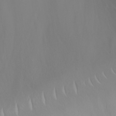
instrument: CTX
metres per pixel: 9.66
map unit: Nhu
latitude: -8.5385
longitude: -84.5735
